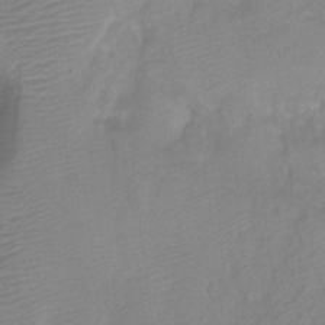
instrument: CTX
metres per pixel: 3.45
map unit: Htu
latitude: 2.1955
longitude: -21.6505
